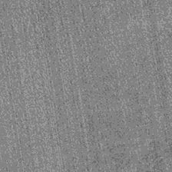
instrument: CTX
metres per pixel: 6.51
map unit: lHb
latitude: -39.3320
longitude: 67.5399
